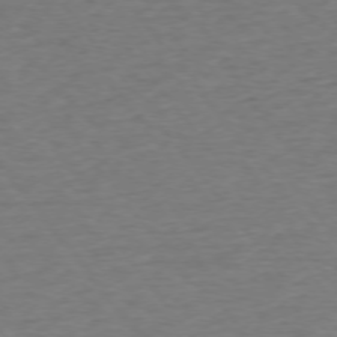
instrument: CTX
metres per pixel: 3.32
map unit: Ap
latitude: -75.4455
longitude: -89.2348
